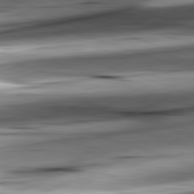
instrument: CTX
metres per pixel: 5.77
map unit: lApd
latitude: 82.3089
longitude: -151.9150
